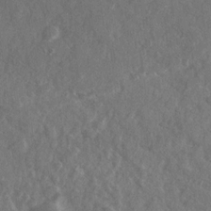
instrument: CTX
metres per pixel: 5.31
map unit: Ave
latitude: 20.4223
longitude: -130.2334
